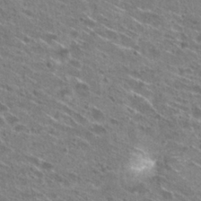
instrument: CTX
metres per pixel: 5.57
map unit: Hto
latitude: 25.8961
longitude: -46.8947
